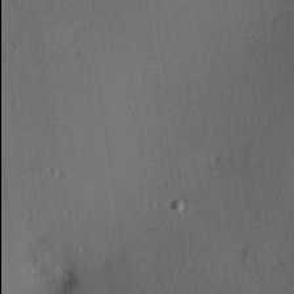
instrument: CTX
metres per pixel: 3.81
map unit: Hve
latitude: 14.1578
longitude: -89.9906
